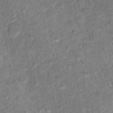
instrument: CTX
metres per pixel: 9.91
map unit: Hto
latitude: 18.0633
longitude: -36.9514
